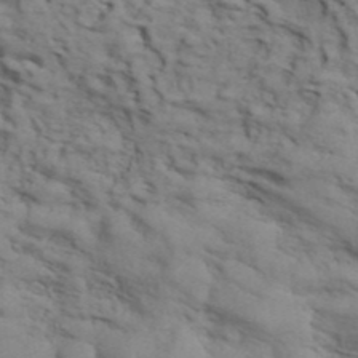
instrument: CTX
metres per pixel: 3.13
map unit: ANa
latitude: 42.5546
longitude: 54.6330
